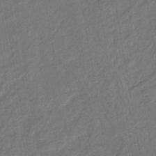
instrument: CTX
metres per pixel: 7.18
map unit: lHb
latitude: -42.6896
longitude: 61.1620
